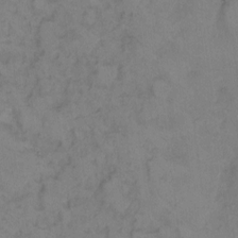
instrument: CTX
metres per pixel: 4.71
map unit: eHh
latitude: 9.2726
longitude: -62.8380
